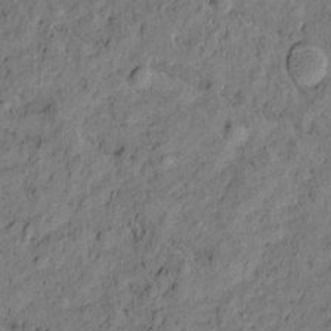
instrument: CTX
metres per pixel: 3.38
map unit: Htu
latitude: -10.1417
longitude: 177.1998
